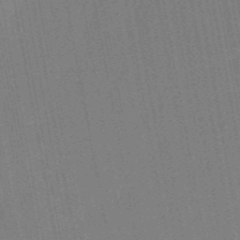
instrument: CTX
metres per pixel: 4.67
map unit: HNb
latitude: -52.3306
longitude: -45.5182
